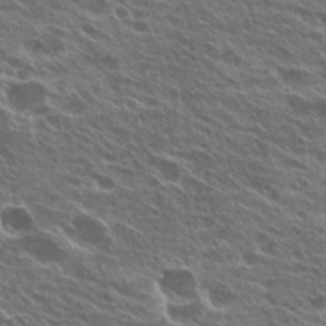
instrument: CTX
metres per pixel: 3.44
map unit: Hto
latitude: 25.0647
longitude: -39.8205
